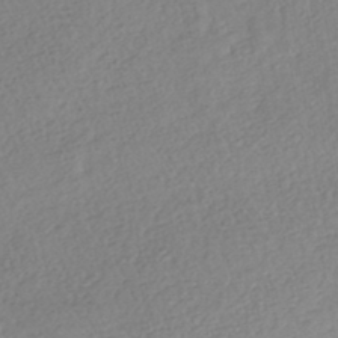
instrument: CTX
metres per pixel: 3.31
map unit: HNhu
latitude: -43.8989
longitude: 101.5588
